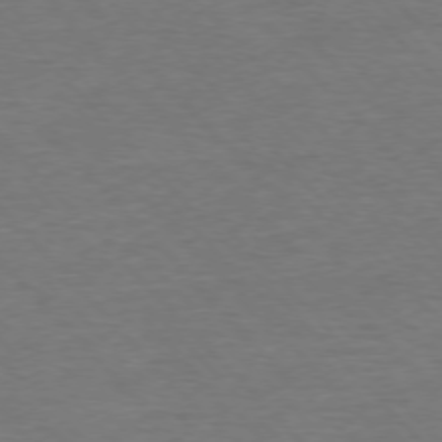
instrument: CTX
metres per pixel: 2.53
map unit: Ap
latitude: -76.5763
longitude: -95.0270
